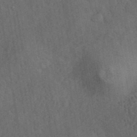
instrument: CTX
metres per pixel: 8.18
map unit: ANa
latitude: 41.4048
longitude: 52.6329
